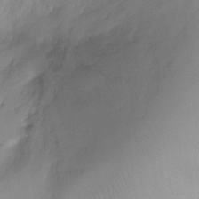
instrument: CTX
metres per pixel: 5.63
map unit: Ht
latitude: -10.1039
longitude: -28.5734
